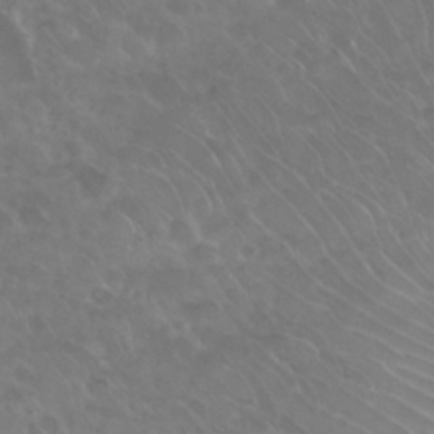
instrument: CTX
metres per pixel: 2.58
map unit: Nhu
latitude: 29.0836
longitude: -60.1955
